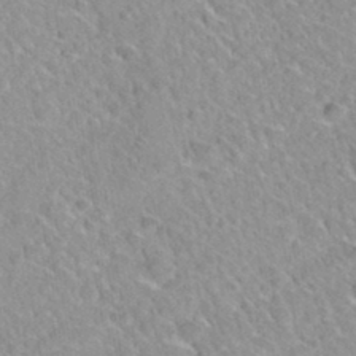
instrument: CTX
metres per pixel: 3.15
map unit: Hto
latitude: 34.9135
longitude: -48.4979
